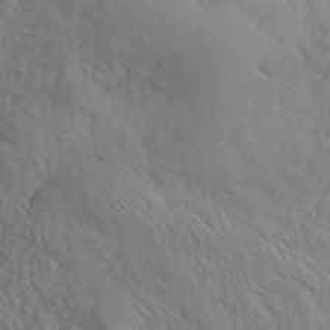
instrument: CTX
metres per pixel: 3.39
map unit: ANa
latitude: 41.6315
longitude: 52.7652
